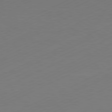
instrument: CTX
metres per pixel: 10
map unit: Hpe
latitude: -81.8989
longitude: 13.2187
